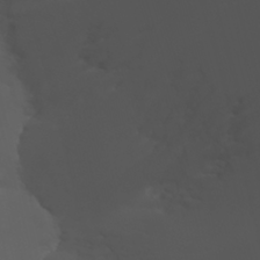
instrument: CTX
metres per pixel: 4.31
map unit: HNhu
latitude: 6.1956
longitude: 13.9745
